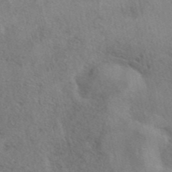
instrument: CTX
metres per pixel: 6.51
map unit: eAb
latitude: 41.2159
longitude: 108.9542
